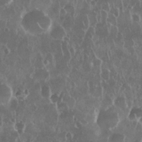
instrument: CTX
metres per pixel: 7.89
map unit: Nhu
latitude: 28.8569
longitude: -63.5560
